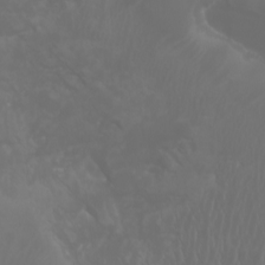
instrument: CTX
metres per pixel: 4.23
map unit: Htu
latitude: -5.0108
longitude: -88.4790
